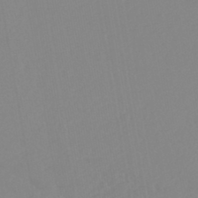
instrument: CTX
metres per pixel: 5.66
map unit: HNb
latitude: -44.8975
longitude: 55.2565
